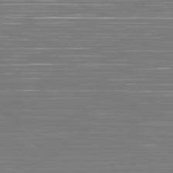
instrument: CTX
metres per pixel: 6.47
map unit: Hpe
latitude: -81.6911
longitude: 6.4629
